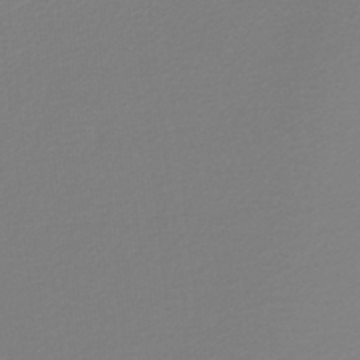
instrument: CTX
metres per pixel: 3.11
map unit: lHb
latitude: -46.5007
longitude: 65.2943
